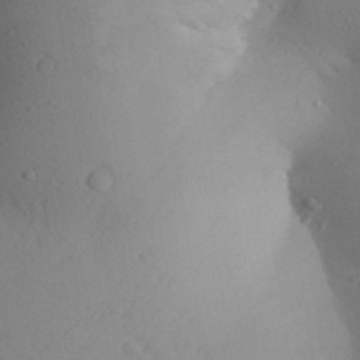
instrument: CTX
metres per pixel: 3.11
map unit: Aa
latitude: 27.2537
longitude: -147.9717
